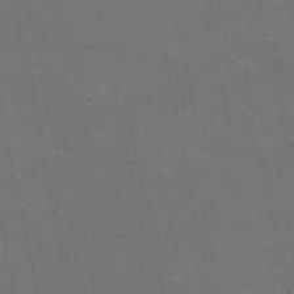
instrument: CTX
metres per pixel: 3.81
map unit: HNb
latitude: -52.5384
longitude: -40.1577
